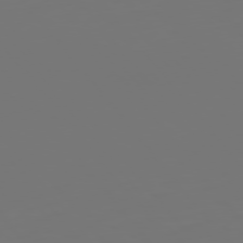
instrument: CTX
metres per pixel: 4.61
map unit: Hpe
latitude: 75.5182
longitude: -124.1200
